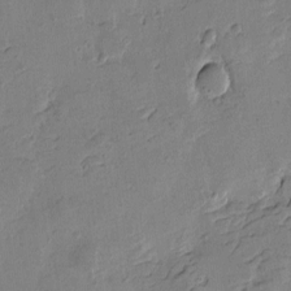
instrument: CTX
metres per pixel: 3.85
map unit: Htu
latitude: -3.6154
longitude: -176.4034
